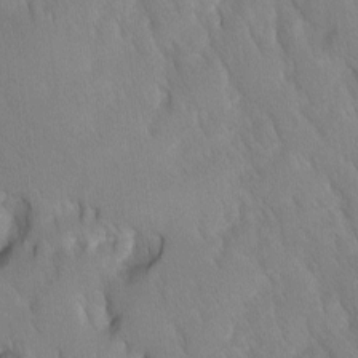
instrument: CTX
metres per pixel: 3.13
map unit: Ave
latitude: -10.7841
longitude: -118.3467
